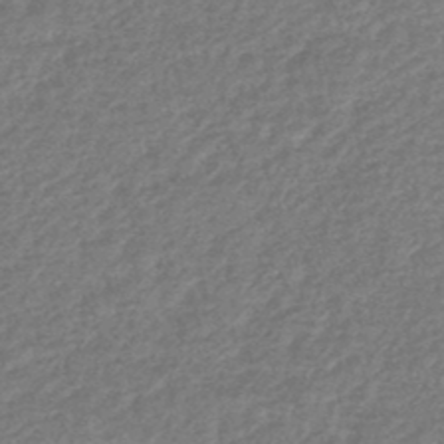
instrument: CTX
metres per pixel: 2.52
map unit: HNhu
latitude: -48.2740
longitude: 97.0865
